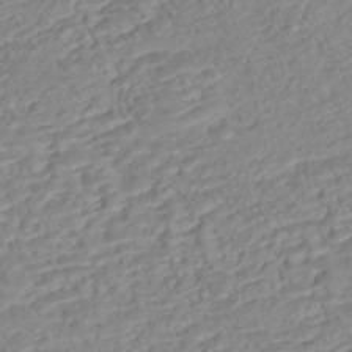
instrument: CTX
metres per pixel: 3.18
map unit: Nhe
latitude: -47.3887
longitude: -172.2333
